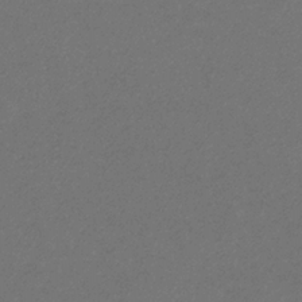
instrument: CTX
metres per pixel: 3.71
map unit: eHb
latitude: -32.2551
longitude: 69.5966
